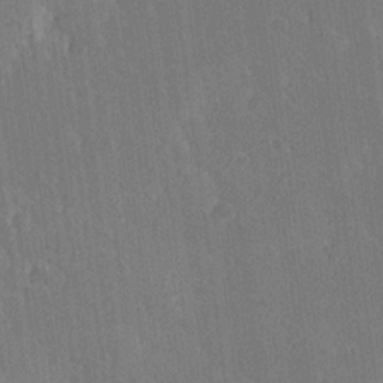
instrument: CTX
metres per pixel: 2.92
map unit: Ave
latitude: 20.4223
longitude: -136.6491
